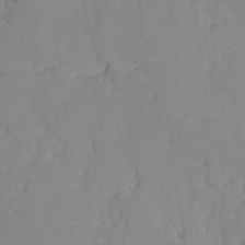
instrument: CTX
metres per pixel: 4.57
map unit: Ave
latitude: -9.3132
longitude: -116.9325
